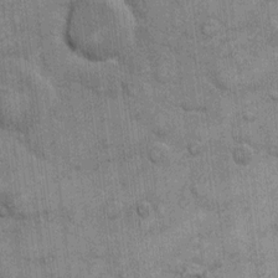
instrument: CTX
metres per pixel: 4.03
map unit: eHh
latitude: 10.2145
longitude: -64.9703
